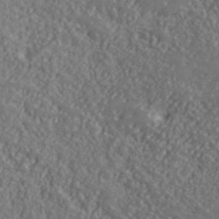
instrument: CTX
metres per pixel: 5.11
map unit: ANa
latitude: 39.8961
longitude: -89.8017
